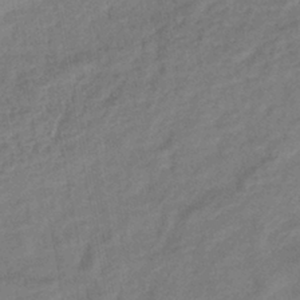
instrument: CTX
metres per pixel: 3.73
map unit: lHb
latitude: -40.9542
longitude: 76.8786
